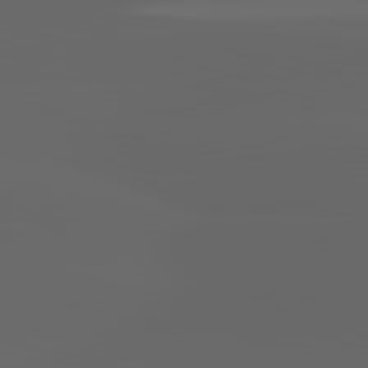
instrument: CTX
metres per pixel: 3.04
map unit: lApd
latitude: 82.9324
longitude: -136.8758
